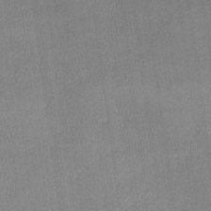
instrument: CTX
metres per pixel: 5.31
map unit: lHvf
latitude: -10.7274
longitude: -99.6504
